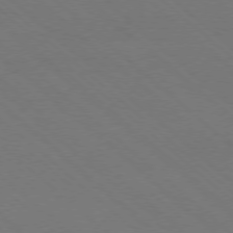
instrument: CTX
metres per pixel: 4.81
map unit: Ap
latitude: -78.0472
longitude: -84.4034
